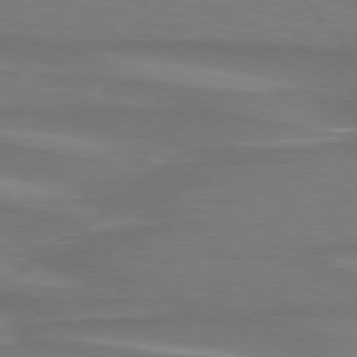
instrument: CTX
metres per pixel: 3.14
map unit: lApd
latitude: 75.0836
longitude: -80.3467
